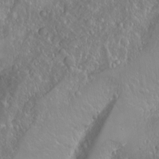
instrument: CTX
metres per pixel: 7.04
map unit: Nhu
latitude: -4.3306
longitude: -87.7072
